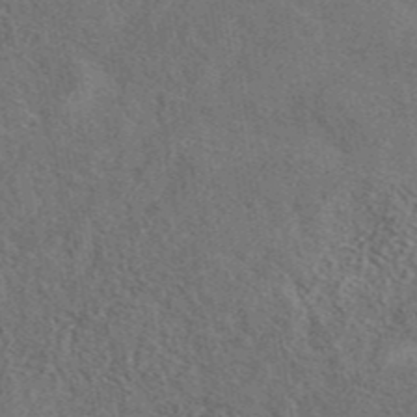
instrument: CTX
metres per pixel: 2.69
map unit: eAb
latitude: 42.8947
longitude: 110.5951
